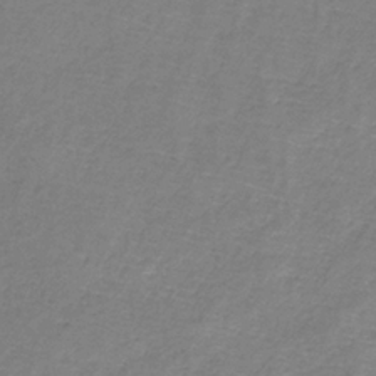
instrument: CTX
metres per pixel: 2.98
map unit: HNb
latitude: -34.2362
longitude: 55.5588
